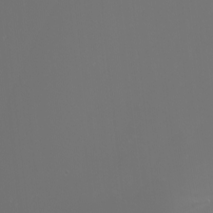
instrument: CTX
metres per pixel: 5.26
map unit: Nhu
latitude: -5.7666
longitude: -91.9717
